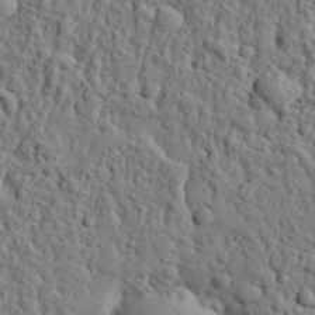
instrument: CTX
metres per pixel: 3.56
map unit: eHh
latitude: 26.4223
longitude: -78.1389
